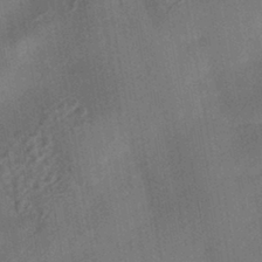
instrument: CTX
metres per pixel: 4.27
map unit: HNhu
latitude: -42.9541
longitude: 91.6155
